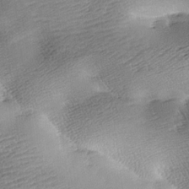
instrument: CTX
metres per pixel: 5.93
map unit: lAa
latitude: -10.2173
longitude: -125.2537
